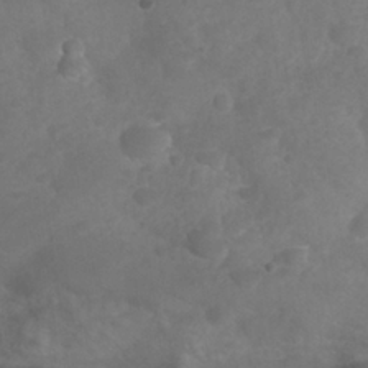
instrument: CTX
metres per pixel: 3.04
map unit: Nhu
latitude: 25.2725
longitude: -52.4601
